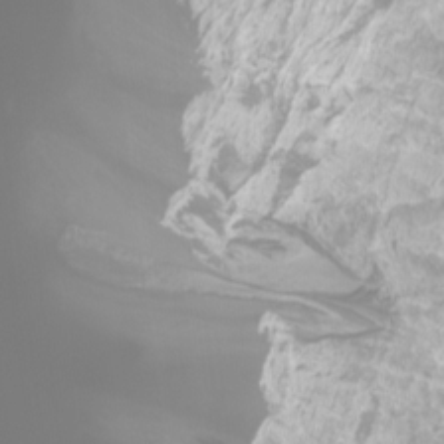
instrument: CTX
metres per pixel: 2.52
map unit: Ht
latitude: -3.6343
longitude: -61.9339
